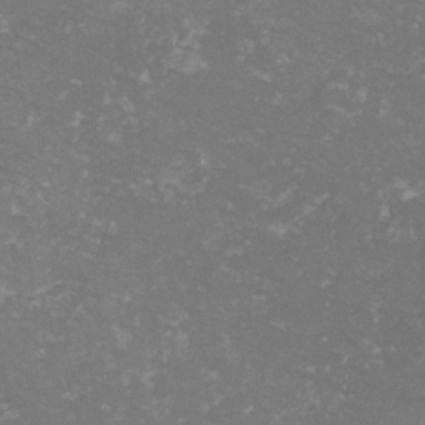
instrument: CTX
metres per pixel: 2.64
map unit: lHvf
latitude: -15.2187
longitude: -98.3089
